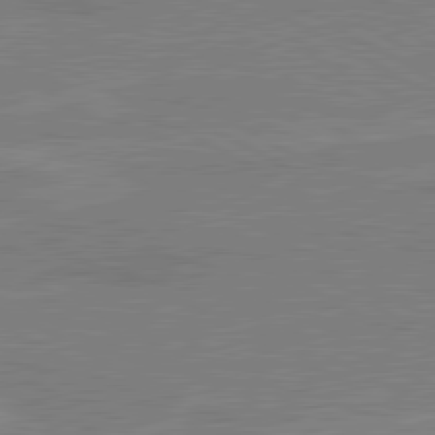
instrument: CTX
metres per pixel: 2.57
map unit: lApd
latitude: 80.5357
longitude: 121.6155
